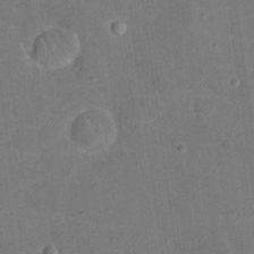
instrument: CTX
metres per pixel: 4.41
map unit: eHh
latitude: 21.0648
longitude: -62.2901
